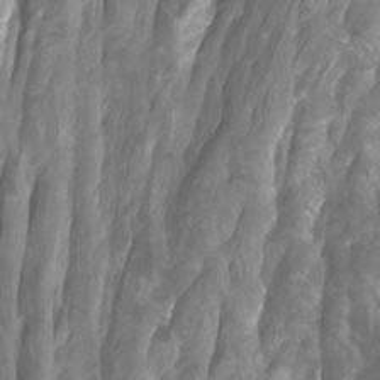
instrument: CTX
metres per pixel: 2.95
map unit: Ht
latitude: -3.9556
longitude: -61.8772
